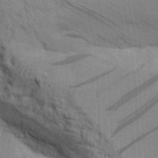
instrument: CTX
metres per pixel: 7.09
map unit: Aa
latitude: 30.6491
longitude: -135.0836
